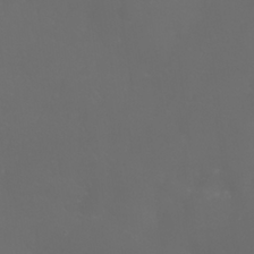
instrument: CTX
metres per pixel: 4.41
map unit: Nhu
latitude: 25.7260
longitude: -63.8584
